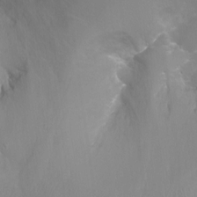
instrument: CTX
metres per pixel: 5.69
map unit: Ht
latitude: -10.7652
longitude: -44.8380
